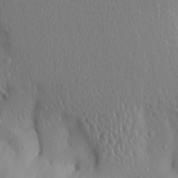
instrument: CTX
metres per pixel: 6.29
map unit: Aa
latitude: 19.3481
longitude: -144.1955
